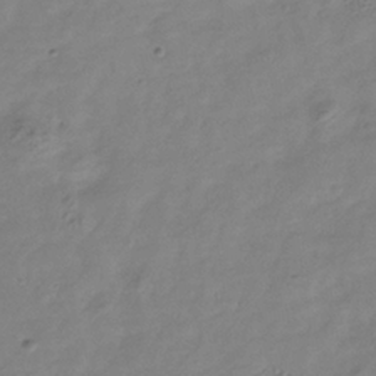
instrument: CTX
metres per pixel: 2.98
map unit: Hve
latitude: -34.5196
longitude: 89.3132
